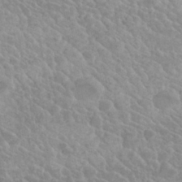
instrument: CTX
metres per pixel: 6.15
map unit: Nhu
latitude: 29.7638
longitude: -54.5923
